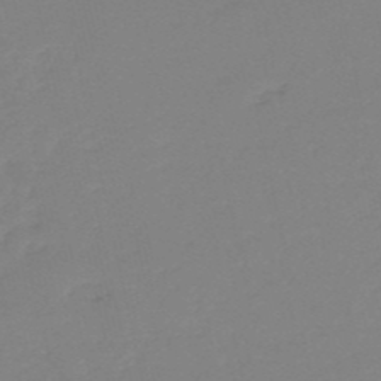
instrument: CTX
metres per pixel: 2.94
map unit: eHh
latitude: -52.8219
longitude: -25.0080
